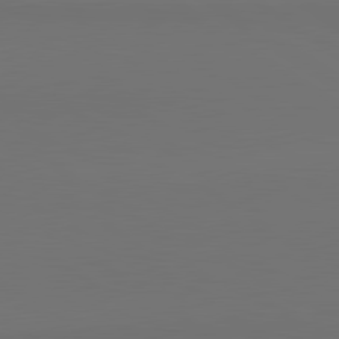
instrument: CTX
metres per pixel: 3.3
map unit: lApd
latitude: 81.1781
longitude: 153.4454
